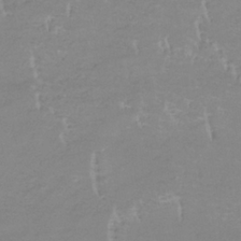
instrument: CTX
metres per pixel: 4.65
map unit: lHb
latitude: -34.1795
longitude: 70.2362
